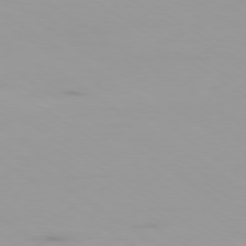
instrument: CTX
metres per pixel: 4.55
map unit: Ap
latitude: -79.9745
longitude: -103.6127
